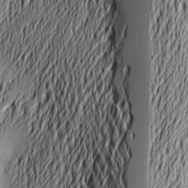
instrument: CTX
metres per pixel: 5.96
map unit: Nve
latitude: -9.4265
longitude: 173.8800
